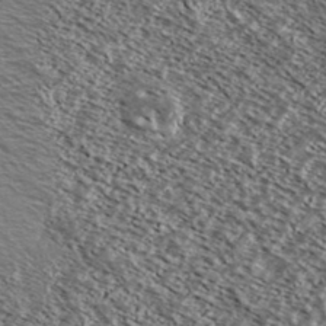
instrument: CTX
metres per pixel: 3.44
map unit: Ave
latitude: 37.8017
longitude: -109.1403
